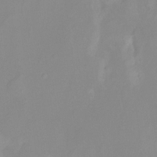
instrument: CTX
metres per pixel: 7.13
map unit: Nhu
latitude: -14.2173
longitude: -54.8002
